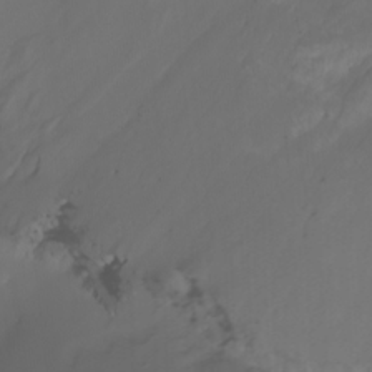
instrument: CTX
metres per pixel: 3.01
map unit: Nhu
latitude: -4.5951
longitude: -76.7813
